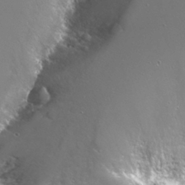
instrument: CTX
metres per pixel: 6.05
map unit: Nhu
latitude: -8.1228
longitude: -73.7261
